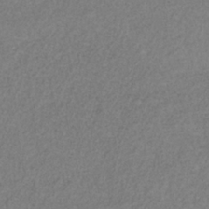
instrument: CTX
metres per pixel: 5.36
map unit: HNb
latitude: -34.2739
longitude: 53.5966
